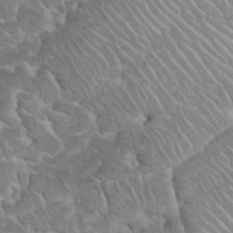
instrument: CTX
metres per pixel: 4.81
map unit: eHh
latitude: 35.8583
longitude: -64.4601
